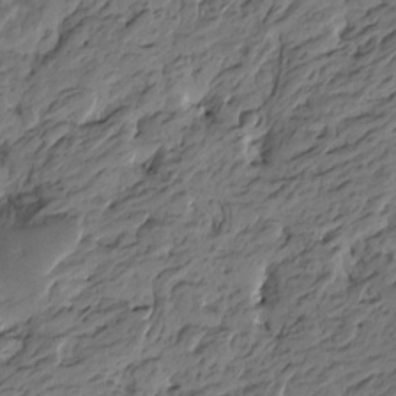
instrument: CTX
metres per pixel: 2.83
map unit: Htu
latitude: -5.7666
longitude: -178.3279
